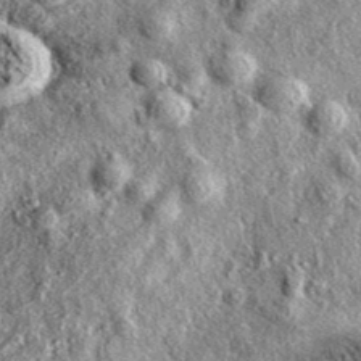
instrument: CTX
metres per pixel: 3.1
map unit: eAb
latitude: 37.9906
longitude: 109.4454
